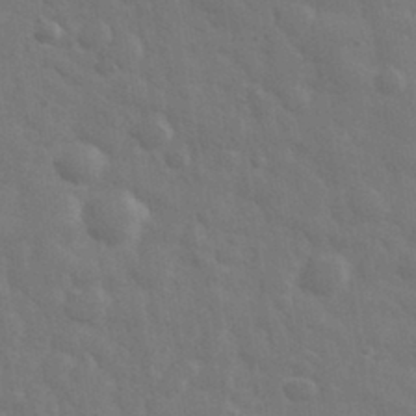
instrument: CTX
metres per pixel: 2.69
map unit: eHh
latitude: 33.1025
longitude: -70.5546
